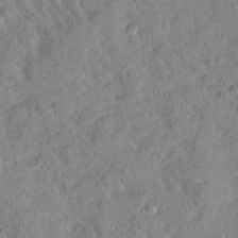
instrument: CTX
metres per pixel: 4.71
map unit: Htu
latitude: -2.5384
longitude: 174.6707
